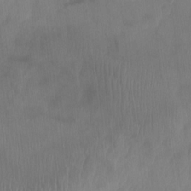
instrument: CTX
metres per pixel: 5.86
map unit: Nhu
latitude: -12.5007
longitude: -65.7261
